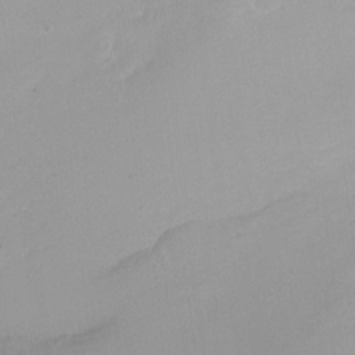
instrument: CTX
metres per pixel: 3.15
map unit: Hto
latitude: -6.9352
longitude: -47.1215
